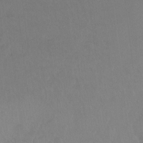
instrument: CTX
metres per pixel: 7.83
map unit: Ht
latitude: -8.8408
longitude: -38.1767
